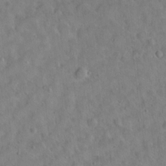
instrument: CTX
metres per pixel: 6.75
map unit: Hto
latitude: 13.0459
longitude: -36.7435
